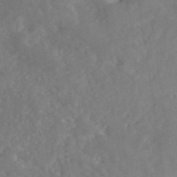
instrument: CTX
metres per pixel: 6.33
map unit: eAb
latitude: 45.7827
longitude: 127.3509
